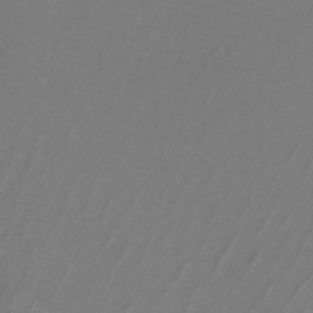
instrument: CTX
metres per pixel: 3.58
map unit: lHb
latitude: -38.6708
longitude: 58.6140
